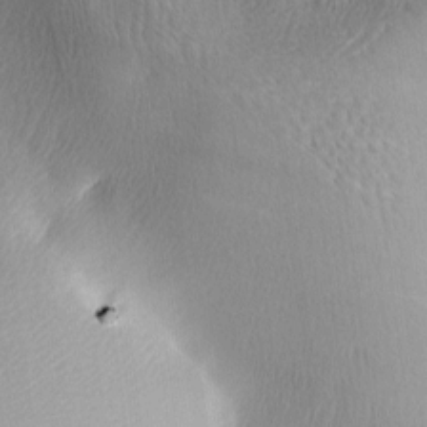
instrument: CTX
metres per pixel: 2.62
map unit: lAa
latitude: -5.1431
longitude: -121.4427
